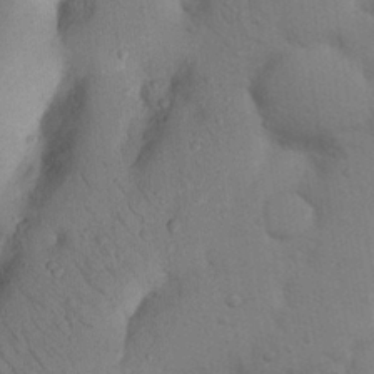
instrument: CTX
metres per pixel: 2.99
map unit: Nhu
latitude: 19.0458
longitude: -76.4790
